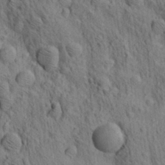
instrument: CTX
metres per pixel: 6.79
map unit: lAa
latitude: 21.8395
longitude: -138.6679
